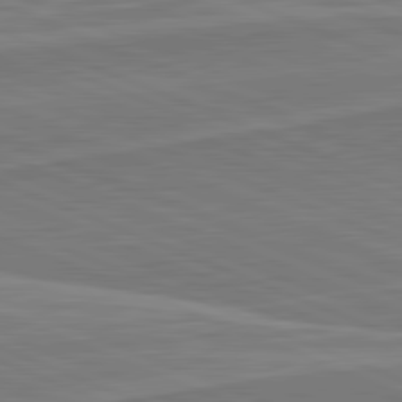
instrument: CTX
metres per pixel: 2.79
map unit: lApd
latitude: 82.0444
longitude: 141.5021
